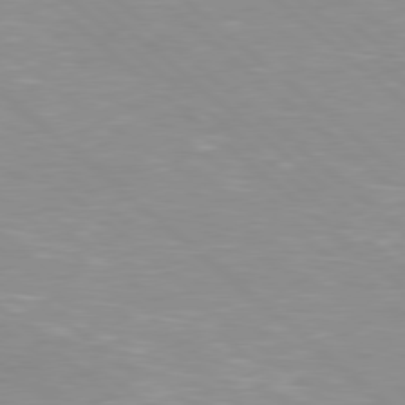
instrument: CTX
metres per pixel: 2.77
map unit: Hpe
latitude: 78.1389
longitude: -140.8946
